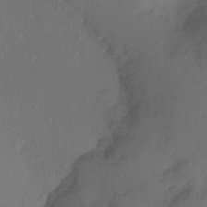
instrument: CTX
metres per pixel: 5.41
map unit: Ht
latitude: -10.9164
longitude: -34.2522
